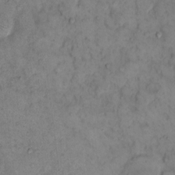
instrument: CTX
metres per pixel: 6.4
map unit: eHh
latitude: 10.2145
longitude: -62.0822
